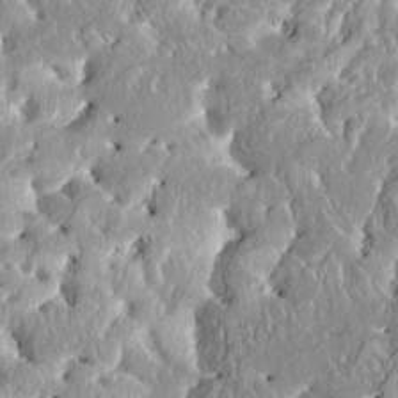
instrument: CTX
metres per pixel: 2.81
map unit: HNhu
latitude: 2.6112
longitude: 8.2172
